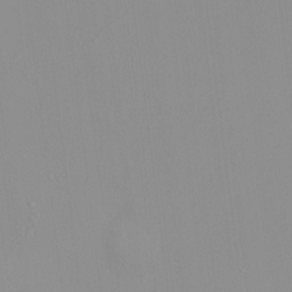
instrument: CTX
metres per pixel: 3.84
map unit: HNhu
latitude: -0.8786
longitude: -6.2334
